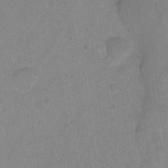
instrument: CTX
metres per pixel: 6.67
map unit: Hto
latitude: -4.5573
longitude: -36.1011
